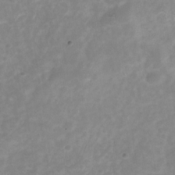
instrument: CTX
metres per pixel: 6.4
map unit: Hve
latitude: -32.0850
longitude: 93.1809
